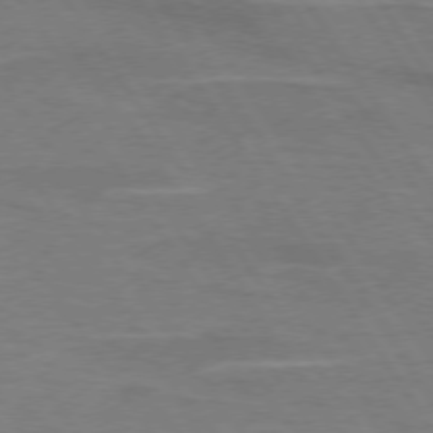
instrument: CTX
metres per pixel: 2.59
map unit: lApd
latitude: 74.2523
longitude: -66.3845
